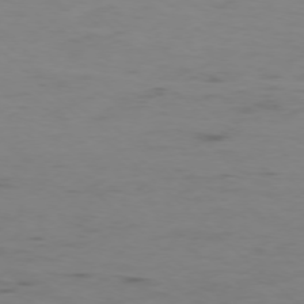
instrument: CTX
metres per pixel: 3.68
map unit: Ap
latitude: -76.4440
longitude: -67.2537
